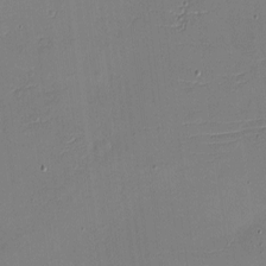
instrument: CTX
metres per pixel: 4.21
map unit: eHh
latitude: -4.2550
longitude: -79.9150
